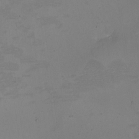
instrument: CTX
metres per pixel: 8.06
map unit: eHh
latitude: -5.1998
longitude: -78.9325
